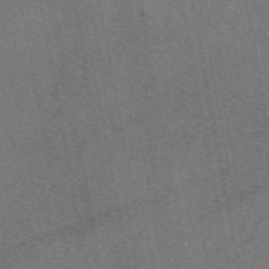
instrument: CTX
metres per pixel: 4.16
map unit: eAb
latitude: 48.9514
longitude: 112.9542
